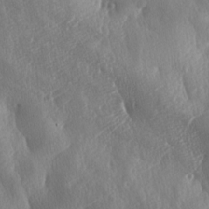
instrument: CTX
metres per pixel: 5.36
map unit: lAa
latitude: -8.1039
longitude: -128.6112
